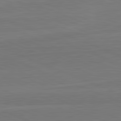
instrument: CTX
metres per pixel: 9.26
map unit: lApd
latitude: 82.3656
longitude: 166.5007
